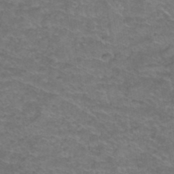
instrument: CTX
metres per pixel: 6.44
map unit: Hto
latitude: 38.7435
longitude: -42.6302
